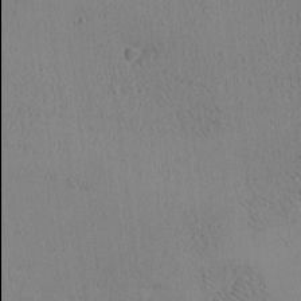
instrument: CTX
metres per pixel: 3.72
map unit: Ave
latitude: -9.1053
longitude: -121.9906
